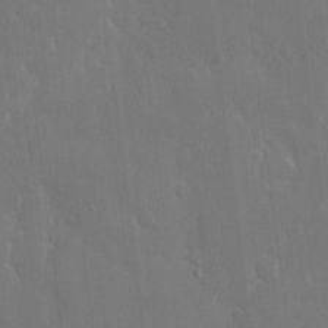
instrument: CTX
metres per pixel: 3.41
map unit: eHh
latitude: 6.7246
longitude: -69.2159
